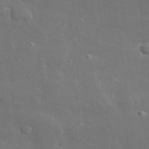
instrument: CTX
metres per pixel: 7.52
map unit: lHvf
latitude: 30.9136
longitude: -89.5183
